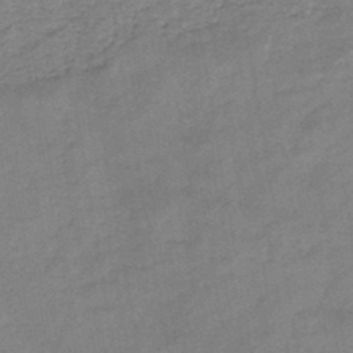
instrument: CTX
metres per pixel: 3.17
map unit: HNb
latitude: -46.6329
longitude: -37.7450
